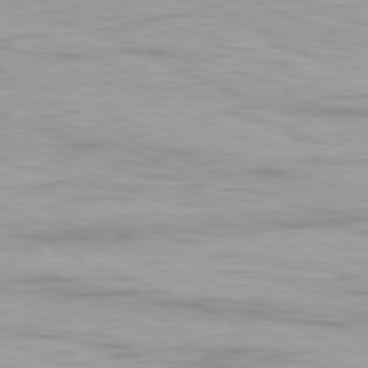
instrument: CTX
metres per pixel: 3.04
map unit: Ap
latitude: -81.7289
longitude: -75.2726
